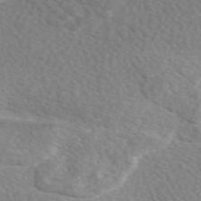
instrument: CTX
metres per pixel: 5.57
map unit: eAb
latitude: 49.1592
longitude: 117.5966
